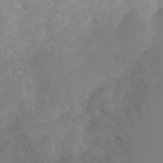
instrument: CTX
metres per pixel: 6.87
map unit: Htu
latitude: -0.3496
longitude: -76.6301
